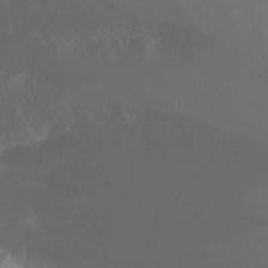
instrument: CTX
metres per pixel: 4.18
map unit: Htu
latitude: -4.2361
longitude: -89.0081
